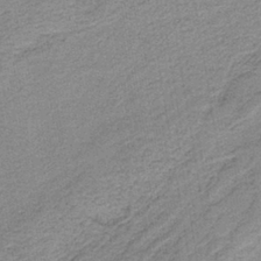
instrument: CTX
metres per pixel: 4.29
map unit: eAb
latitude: -37.6721
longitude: 52.2928
